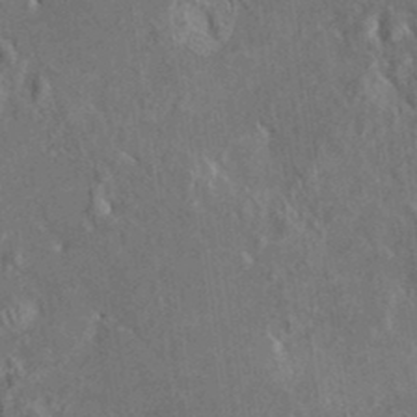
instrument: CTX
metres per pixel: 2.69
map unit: HNhu
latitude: 5.3293
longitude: 10.3873
